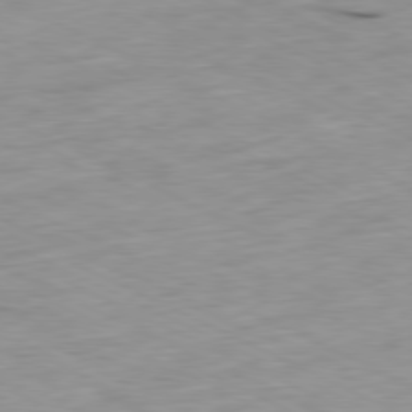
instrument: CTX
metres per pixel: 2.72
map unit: Ap
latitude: -80.1984
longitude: -67.4237
